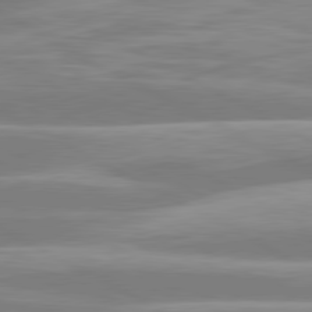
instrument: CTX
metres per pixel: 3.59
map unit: lApd
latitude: 80.6868
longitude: -134.3656
